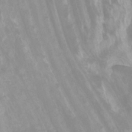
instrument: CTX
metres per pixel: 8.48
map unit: HNhu
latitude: -27.5021
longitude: 74.1984
